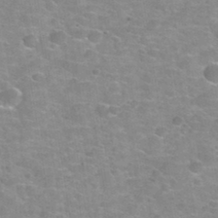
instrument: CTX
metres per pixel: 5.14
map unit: Nhu
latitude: 32.2333
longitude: -53.6316
